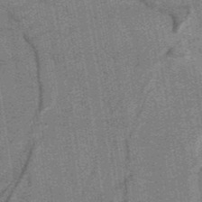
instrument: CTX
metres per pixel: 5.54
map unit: HNb
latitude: -37.3887
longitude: 57.4832
